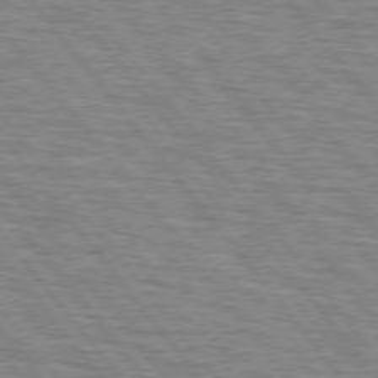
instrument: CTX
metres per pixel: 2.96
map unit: lApd
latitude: 75.6316
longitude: -75.9528
